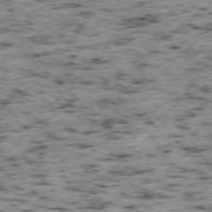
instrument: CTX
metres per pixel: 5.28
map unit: Ap
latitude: -75.8801
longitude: -61.5749
